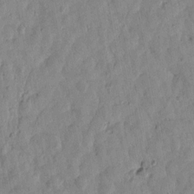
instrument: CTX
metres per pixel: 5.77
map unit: Htu
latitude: 1.7827
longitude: -179.9339
